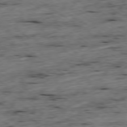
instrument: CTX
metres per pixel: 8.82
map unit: Ap
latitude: -79.3320
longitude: -89.2537
